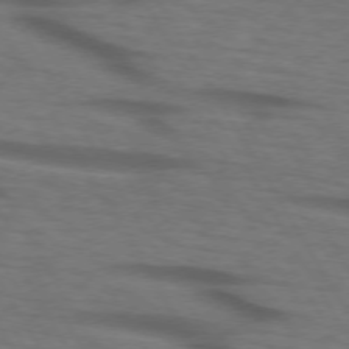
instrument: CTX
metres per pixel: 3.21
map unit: lApd
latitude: 73.4805
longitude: -73.5560
